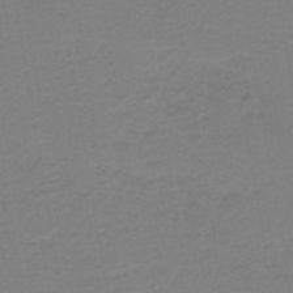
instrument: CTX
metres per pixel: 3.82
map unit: HNb
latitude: -42.5573
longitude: 49.6533
